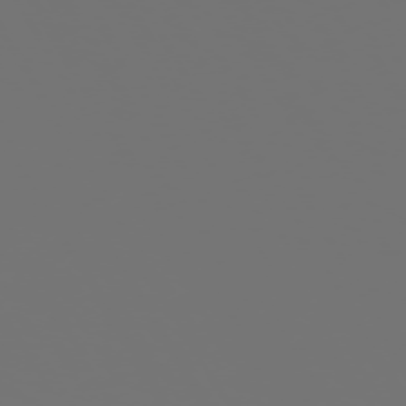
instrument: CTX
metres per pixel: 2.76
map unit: Hpe
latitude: -73.4454
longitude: 4.1228
